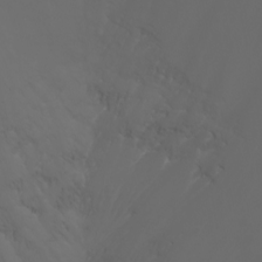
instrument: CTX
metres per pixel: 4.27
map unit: Nhu
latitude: -7.5588
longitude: -73.7828
